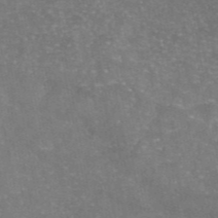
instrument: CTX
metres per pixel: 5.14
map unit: eAb
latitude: 46.2901
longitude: 120.6896
